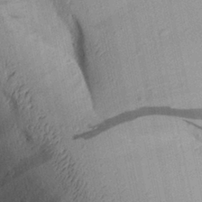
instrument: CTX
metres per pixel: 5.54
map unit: Aa
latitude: 28.3656
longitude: -135.0080
